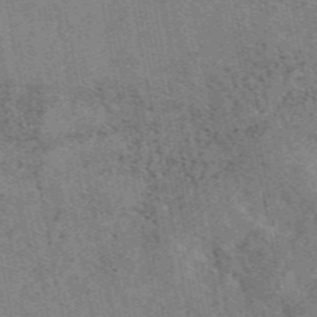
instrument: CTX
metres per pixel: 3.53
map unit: eAb
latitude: 48.7624
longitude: 104.0094
